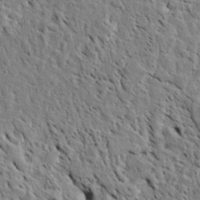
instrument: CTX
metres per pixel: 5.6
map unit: Htu
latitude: -5.4832
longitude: 153.4643
